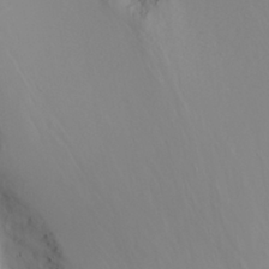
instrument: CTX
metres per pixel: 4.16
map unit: eHh
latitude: 31.0270
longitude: -58.8947
